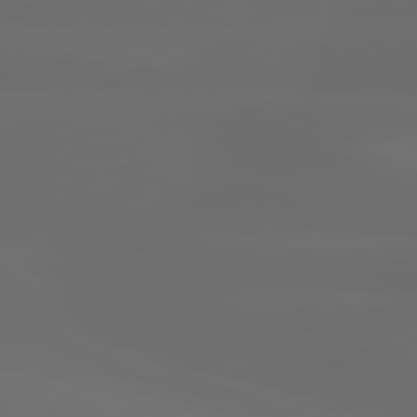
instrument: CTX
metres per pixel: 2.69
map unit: lApd
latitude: 80.7246
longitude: -136.8569
